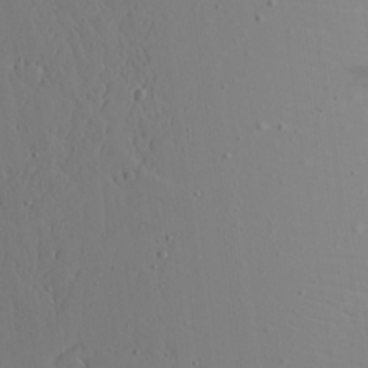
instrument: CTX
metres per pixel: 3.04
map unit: Aa
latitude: 17.5749
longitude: -125.1214
